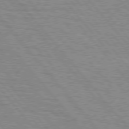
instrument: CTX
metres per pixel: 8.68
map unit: lApd
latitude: 76.1200
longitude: -76.3278
